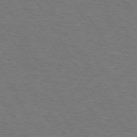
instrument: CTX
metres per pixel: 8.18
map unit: Hpe
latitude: 72.9514
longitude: -123.7072
